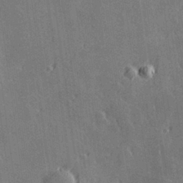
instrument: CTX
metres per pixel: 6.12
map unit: Hve
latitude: 27.9528
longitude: 145.8800
